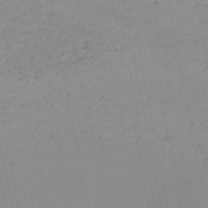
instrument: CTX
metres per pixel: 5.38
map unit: HNb
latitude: -51.9556
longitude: -52.1200
